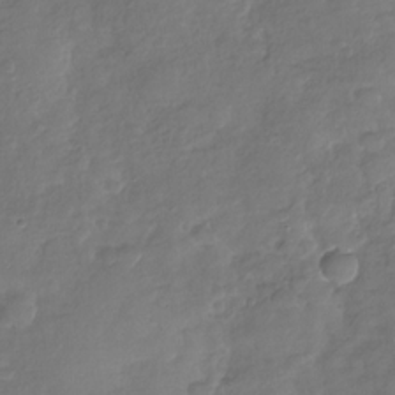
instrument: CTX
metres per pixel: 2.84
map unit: Nhu
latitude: -29.8233
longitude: -61.3670
